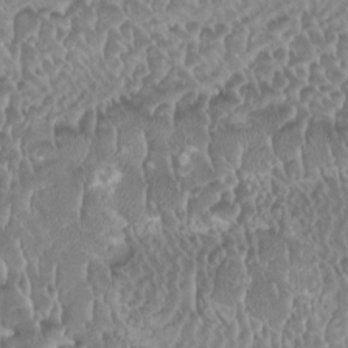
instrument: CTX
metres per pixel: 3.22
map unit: HNhu
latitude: -1.5022
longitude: -0.0633
